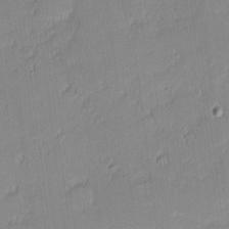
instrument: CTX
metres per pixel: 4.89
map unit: eHh
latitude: -1.1432
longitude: -83.7449
